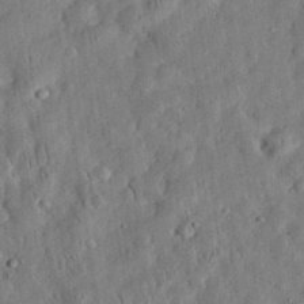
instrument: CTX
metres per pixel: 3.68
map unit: eHh
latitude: 32.9325
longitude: -75.0270
